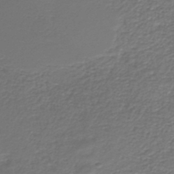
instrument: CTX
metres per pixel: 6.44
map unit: HNb
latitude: -43.8611
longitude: 50.1039
